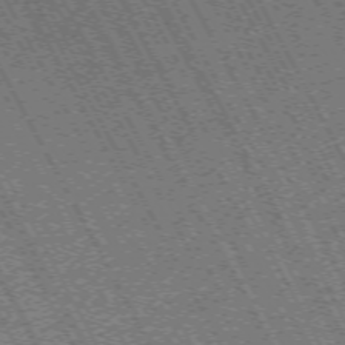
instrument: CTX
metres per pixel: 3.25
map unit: Hpe
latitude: -71.2187
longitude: 11.1053
